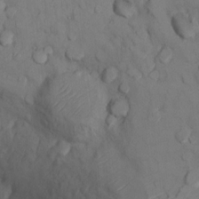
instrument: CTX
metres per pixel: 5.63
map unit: Nhu
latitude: 13.1970
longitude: -29.2726
